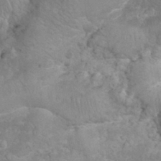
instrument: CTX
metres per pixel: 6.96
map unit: eHh
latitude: 32.5924
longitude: -64.6868
